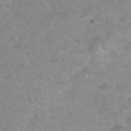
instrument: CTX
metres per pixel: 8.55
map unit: Nhu
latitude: 26.1389
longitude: -54.5546
